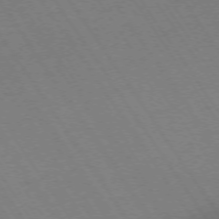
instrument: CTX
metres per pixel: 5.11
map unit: Ap
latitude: -73.9745
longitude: -71.3104
